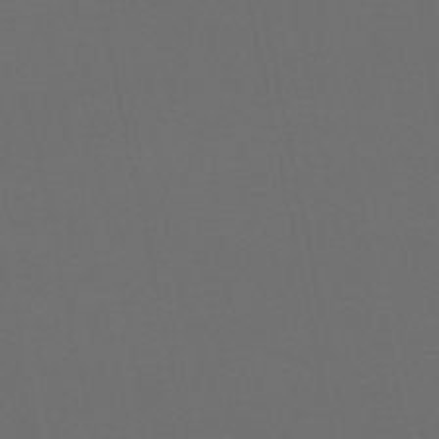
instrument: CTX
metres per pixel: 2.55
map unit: eHb
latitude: -50.7652
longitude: 71.4077
